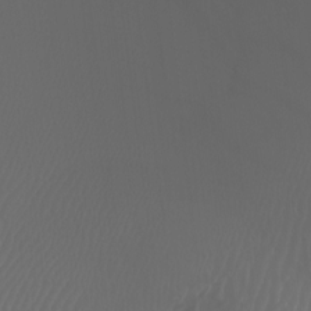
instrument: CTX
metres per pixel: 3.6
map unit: Htu
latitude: -6.8786
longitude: -68.2522
